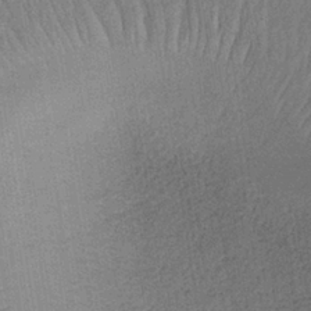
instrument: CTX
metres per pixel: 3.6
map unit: lHb
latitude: -35.9178
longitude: 68.6896
